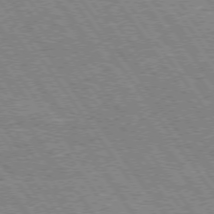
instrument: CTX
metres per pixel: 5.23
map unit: Hpe
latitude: 73.7828
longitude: -139.3671
